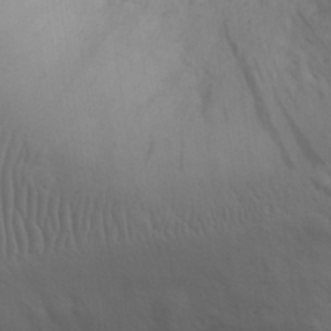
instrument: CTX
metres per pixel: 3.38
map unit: eHh
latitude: 30.3845
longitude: -69.5938
